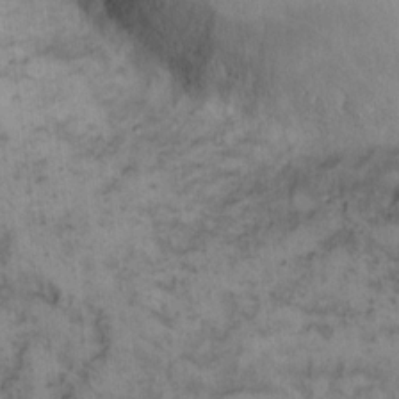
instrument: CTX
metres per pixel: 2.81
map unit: eHh
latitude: 13.7072
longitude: -64.4412
